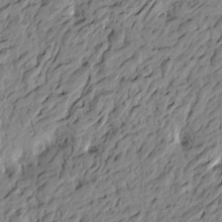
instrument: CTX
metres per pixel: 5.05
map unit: Htu
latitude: -4.2928
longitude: 179.2187
